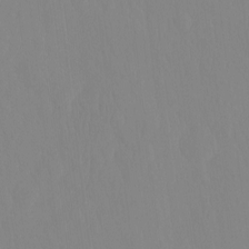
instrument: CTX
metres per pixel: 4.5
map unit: HNhu
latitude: -4.1605
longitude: 14.5196
